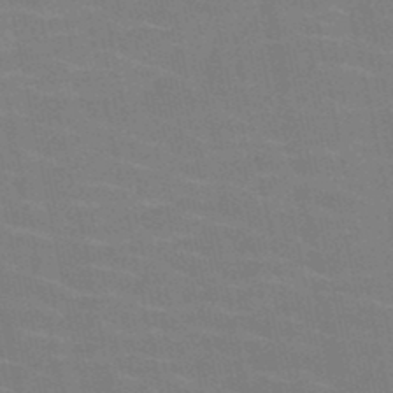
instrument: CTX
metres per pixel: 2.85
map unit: HNb
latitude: -49.5210
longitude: -48.5546
